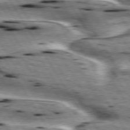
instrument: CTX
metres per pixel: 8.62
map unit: lApd
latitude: 75.5560
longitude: -59.5938
